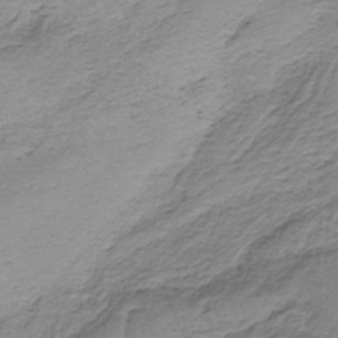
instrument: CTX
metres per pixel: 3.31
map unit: HNb
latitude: -35.2187
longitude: 58.3306
